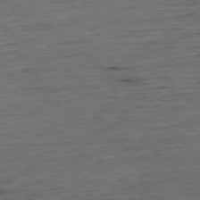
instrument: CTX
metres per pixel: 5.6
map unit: Hpe
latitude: -79.4643
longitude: 11.6155
